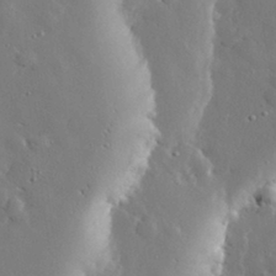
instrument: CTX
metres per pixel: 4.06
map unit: eHh
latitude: 30.0633
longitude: -80.8002
